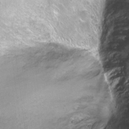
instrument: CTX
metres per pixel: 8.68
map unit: Ht
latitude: -6.5007
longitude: -36.3467
